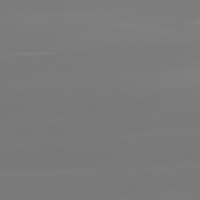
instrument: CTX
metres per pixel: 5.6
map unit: lApd
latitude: 81.0458
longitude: -156.6868
